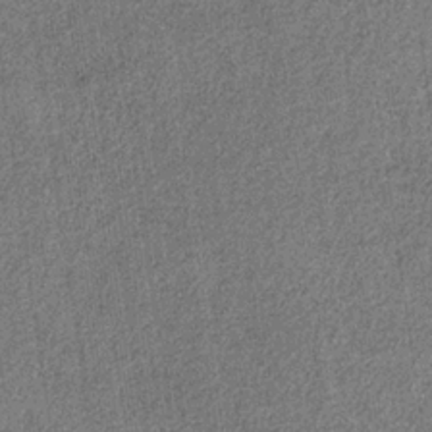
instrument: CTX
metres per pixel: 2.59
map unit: HNb
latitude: -32.1606
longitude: 57.8611
